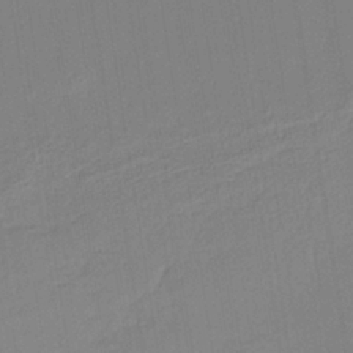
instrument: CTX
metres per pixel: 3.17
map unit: lHb
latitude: -34.5574
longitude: 63.8989
